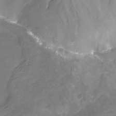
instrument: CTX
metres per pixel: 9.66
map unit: Nhu
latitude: -15.6722
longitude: -54.4601
